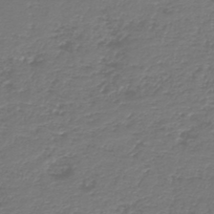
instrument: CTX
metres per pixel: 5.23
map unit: HNb
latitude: -43.2753
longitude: 50.2550
